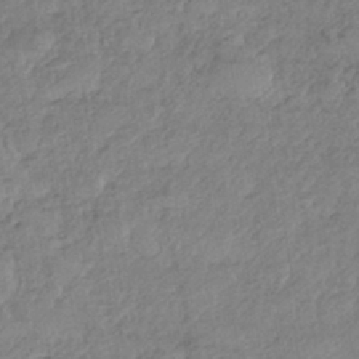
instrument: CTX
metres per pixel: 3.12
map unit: eHh
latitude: -41.6911
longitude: 119.4454
